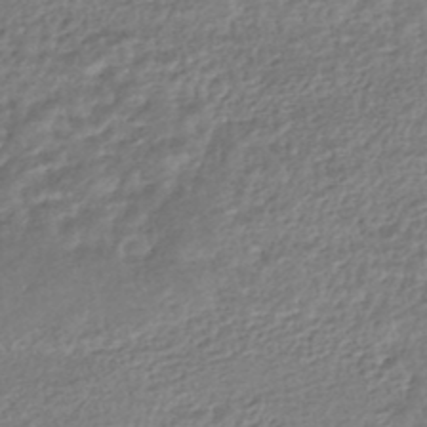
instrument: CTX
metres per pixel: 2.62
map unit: HNhu
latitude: -46.5196
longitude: 102.5952
